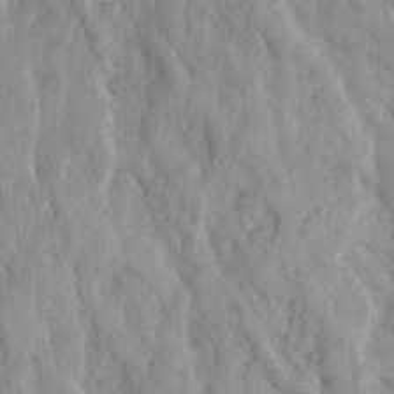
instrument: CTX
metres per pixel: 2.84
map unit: Ave
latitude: 23.2537
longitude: -134.1200
